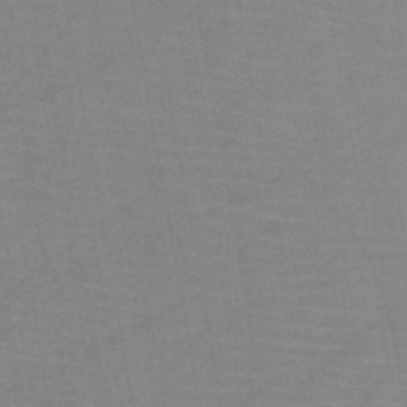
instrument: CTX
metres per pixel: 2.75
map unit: HNb
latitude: -45.7100
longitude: -40.8191
